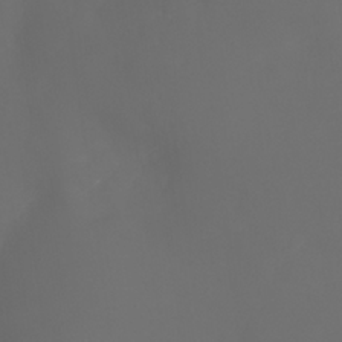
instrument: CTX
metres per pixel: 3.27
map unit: Nhu
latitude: 25.8772
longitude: -63.8584
